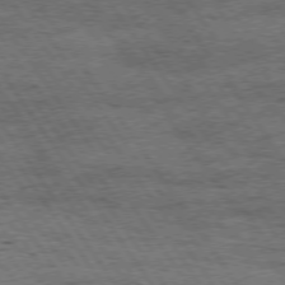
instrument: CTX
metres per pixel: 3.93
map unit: Hpe
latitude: 74.4223
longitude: -151.5182
